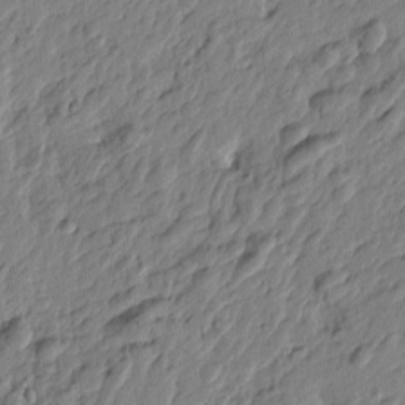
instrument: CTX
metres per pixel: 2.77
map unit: Htu
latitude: -3.5777
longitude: 179.3320
